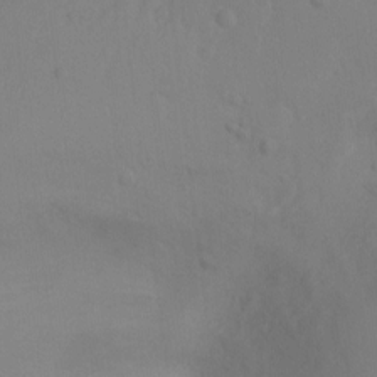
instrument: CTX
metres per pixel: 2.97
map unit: Nhu
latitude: -11.2754
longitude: -33.6883
